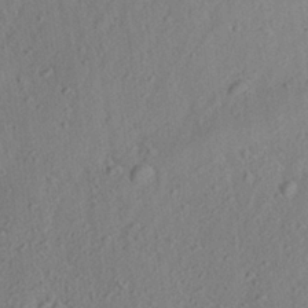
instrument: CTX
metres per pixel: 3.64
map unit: Aa
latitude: 26.9892
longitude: -141.8016
